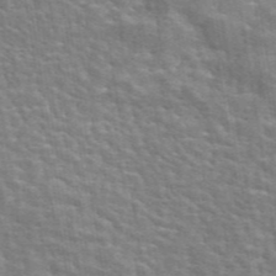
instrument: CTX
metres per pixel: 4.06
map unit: eAb
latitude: 44.7246
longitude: 112.0472
